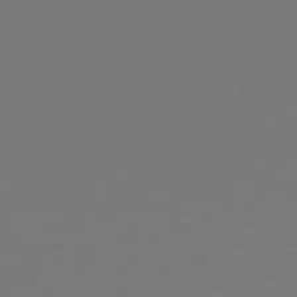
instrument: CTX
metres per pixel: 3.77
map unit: Hpe
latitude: 77.5560
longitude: -177.2915
